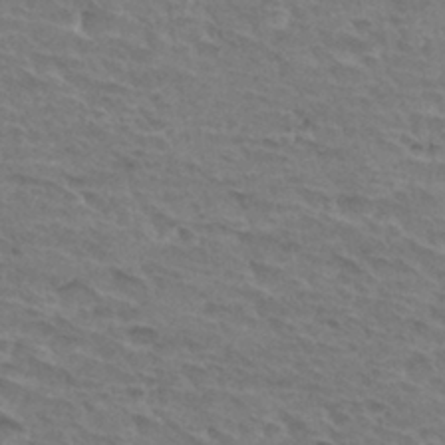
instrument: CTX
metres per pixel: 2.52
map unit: Hto
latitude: 32.8380
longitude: -45.7638
